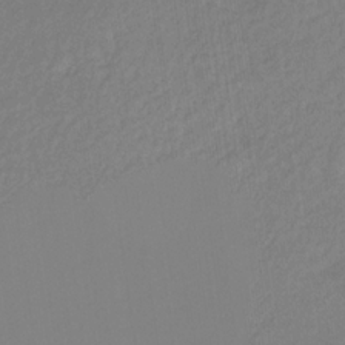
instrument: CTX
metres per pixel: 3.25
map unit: eHb
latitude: -30.4251
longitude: 62.4251
